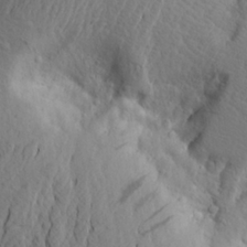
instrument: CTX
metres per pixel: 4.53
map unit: Aa
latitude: 24.5356
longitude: -148.0444
